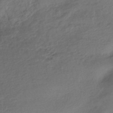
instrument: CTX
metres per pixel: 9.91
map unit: HNhu
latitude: -42.0849
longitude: 97.3699
